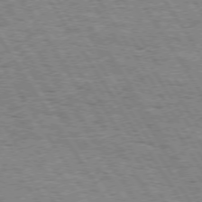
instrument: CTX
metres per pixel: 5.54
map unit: Hpe
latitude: 73.7261
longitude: -133.7261
